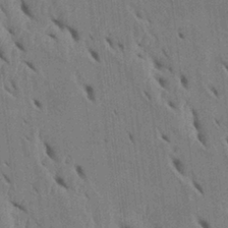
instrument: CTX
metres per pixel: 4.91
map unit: Htu
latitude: 2.1578
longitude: 148.6330
